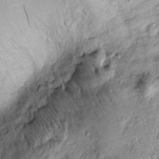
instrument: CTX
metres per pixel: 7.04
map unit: Htu
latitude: -4.8786
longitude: 159.6722
